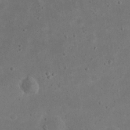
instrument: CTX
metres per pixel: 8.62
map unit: eHh
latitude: 23.4237
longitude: -68.1956
